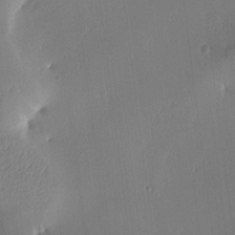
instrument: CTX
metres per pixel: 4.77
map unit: lAa
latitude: 2.2333
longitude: -115.5749
